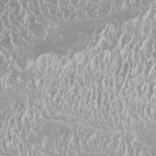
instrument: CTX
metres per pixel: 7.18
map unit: Htu
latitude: -4.9919
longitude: -72.6680
